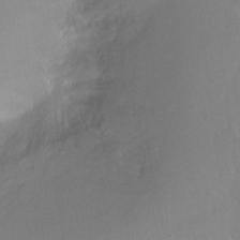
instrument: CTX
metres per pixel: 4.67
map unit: Ht
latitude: -14.6330
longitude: -43.6505
